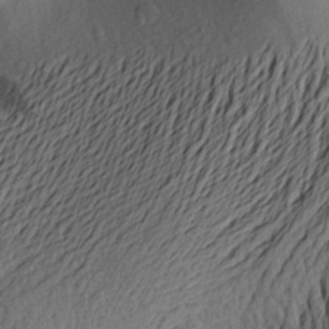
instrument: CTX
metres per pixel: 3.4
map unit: Aa
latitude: 23.8016
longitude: -150.0822
